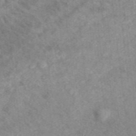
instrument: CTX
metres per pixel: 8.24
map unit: eAb
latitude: 40.6112
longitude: 109.6911
